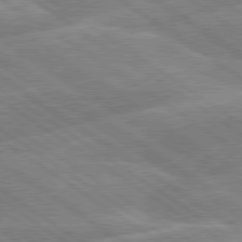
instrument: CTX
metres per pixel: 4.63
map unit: lApd
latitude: 79.4616
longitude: -130.3657
